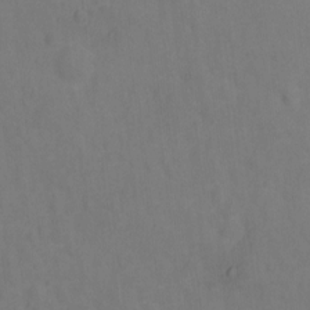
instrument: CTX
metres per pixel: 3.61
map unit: Hto
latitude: 0.0255
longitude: -33.9150
